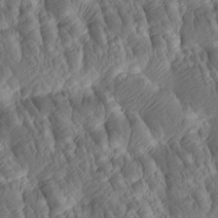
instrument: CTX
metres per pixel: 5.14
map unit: Htu
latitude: -5.9367
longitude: 177.9178
